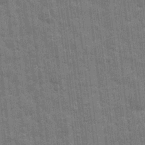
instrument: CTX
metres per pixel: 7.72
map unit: eHh
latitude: 7.6127
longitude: -74.6302
